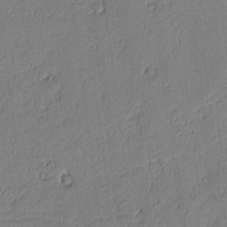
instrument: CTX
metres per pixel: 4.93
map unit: lAvf
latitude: -0.3496
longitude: -106.3278
